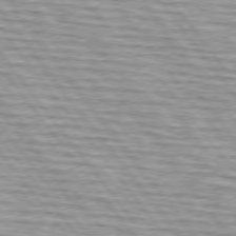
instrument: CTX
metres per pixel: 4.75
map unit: lApd
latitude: 74.7246
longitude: -76.1577
